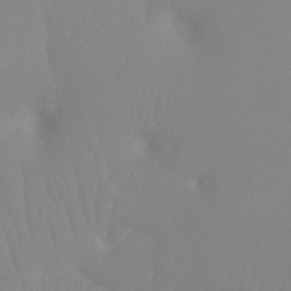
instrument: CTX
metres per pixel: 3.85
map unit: Ht
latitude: -8.2928
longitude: -33.4426
